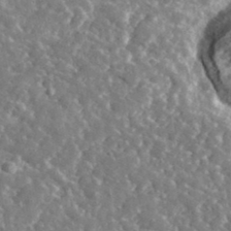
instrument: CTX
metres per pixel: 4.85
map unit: lHvf
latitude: 37.1592
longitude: -89.1970
